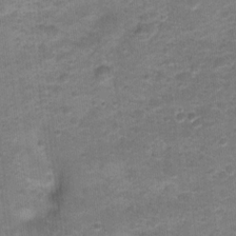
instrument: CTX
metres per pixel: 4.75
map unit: Nhu
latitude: 3.7260
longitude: -17.7260
